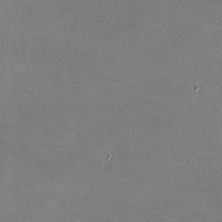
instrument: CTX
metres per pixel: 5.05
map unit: lHvf
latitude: -11.3888
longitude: -102.8758
